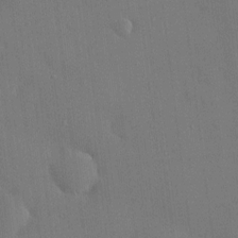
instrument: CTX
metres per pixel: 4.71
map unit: HNhu
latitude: 6.5924
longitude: 15.3132
